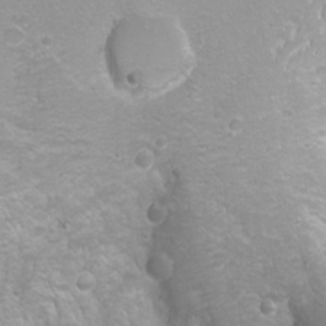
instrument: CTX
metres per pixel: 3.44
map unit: Nhu
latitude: -0.3118
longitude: -77.8772
